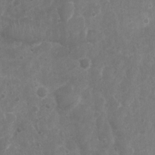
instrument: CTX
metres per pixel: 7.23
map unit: Nhu
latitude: 5.4615
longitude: -17.0647
